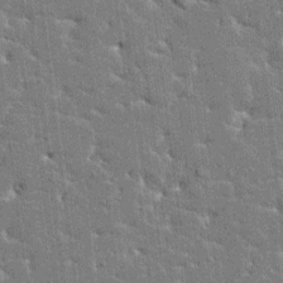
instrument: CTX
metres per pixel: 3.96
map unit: HNhu
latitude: 6.2522
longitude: -5.4804
